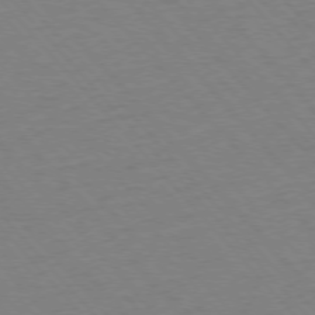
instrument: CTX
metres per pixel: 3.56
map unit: Ap
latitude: -76.5196
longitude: -86.6679
